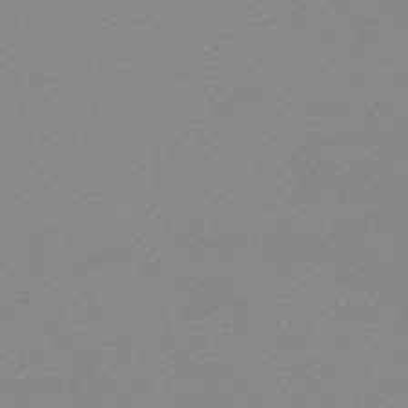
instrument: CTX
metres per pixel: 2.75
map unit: lHb
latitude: -46.5384
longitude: 65.1054
